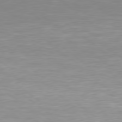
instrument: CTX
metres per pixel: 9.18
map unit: Hpe
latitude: 78.3279
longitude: -173.0080
